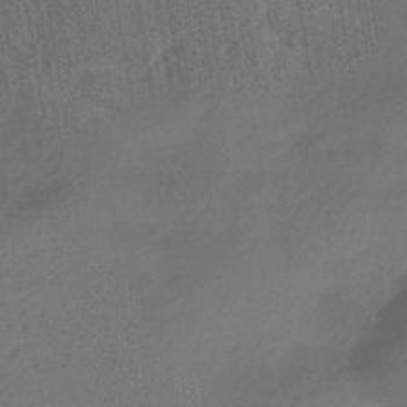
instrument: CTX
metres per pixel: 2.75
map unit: HNhu
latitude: -42.8596
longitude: 96.2929
